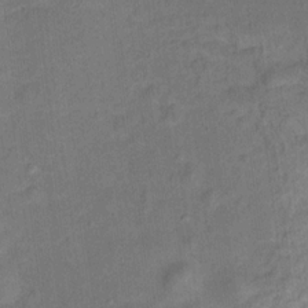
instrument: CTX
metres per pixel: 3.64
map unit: Ht
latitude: 14.1956
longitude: -40.3656
